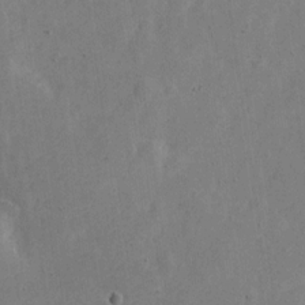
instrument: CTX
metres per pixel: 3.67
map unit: Nve
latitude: -24.7463
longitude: 107.5022
